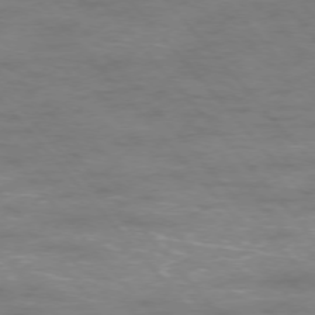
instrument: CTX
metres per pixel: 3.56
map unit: Ap
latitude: -76.4251
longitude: -61.7638
